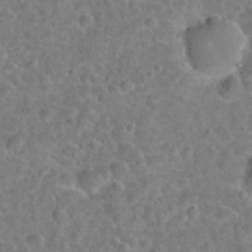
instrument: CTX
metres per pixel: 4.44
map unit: Hto
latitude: 22.1767
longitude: -46.7058
